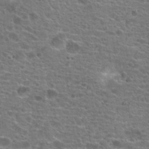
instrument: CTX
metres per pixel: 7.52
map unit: Hto
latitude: 19.9906
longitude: -41.7071
